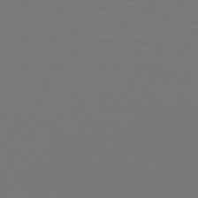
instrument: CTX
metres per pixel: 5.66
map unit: Hpe
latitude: 74.6302
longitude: -130.4034
